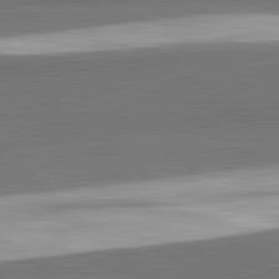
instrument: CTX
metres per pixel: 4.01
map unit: lApd
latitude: 82.3467
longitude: 162.0283
